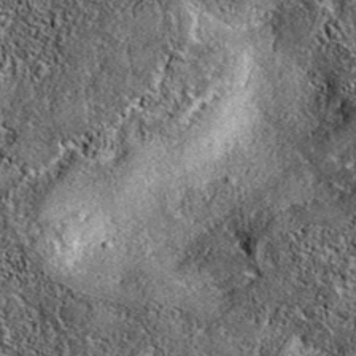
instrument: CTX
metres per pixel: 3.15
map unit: eAb
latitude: 37.4237
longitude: 108.8219
